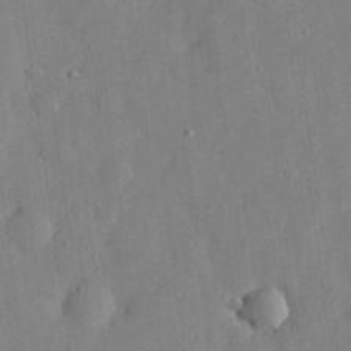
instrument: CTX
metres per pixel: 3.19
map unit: eHh
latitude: 29.3670
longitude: -74.0444
